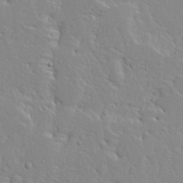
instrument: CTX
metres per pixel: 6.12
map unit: Ave
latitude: 12.9892
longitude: -137.5938
